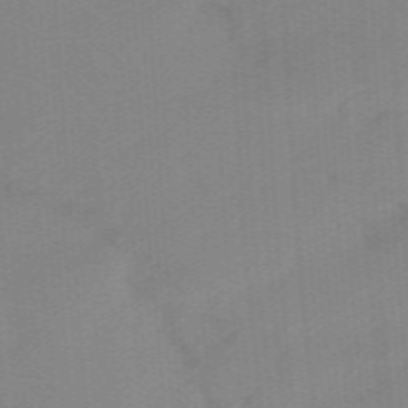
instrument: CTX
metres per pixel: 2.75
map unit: lHb
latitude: -48.4629
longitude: 83.3698
